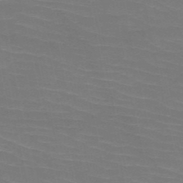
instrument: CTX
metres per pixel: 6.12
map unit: HNb
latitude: -50.5007
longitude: -43.3671
